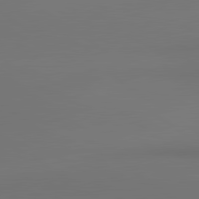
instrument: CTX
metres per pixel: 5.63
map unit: lApd
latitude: 81.1025
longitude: 153.7855
